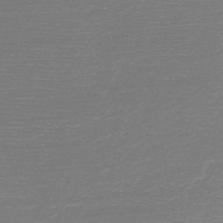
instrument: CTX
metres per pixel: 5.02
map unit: HNb
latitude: -49.1620
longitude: -42.7624
